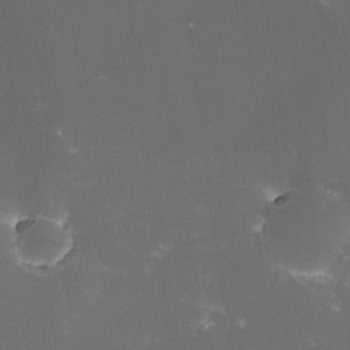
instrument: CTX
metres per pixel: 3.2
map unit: lHvf
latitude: -13.6911
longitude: -101.1214
